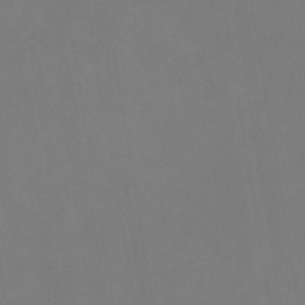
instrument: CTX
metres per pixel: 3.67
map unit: lHb
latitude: -37.8233
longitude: 74.4818
